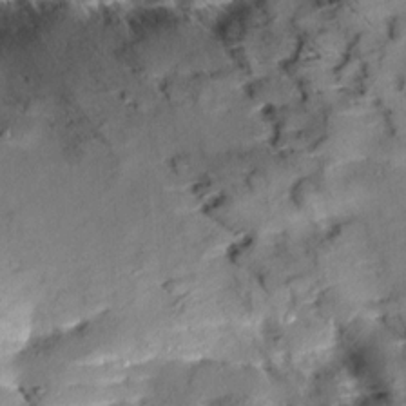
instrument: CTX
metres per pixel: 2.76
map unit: Aa
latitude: 9.5938
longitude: -140.6301
